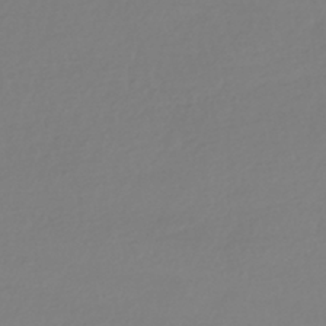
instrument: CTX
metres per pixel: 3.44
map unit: HNhu
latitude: -41.9556
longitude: 96.8219
